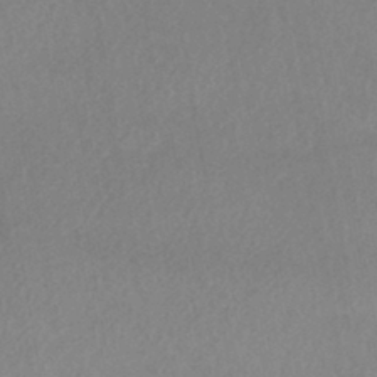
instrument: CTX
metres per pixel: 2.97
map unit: HNhu
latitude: -43.8233
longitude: 94.9352
